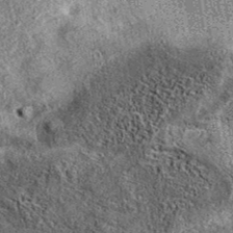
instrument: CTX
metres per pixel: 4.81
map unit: eAb
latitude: 37.4237
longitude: 107.4076
